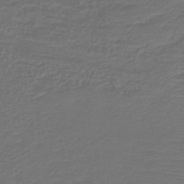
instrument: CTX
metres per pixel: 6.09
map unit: lHb
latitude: -43.6910
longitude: 77.1242
